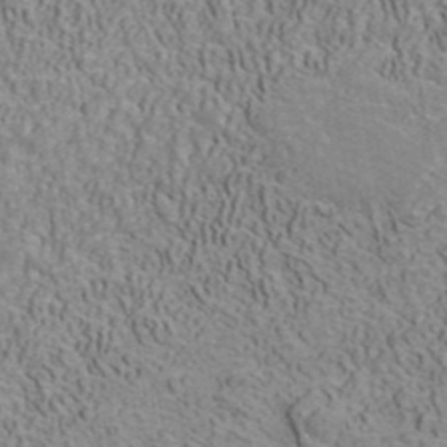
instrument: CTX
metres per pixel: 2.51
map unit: ANa
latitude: 41.5749
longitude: 32.4440
